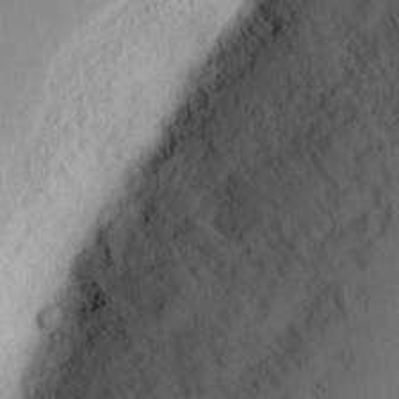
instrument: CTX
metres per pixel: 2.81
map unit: eHh
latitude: 3.4993
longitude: -77.5560
